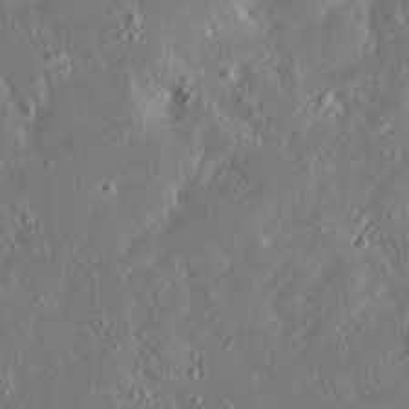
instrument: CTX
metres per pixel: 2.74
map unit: Ave
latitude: 17.4426
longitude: -140.4790
